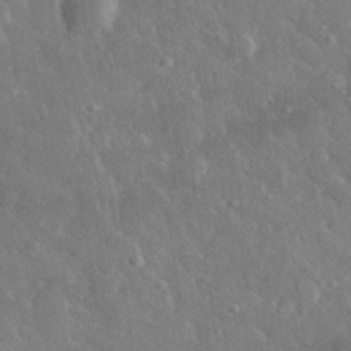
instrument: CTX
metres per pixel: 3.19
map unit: lHvf
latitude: 33.0458
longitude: -85.9528
